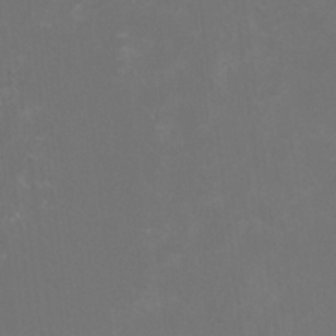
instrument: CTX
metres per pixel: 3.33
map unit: HNhu
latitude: 1.2348
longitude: -1.3292
